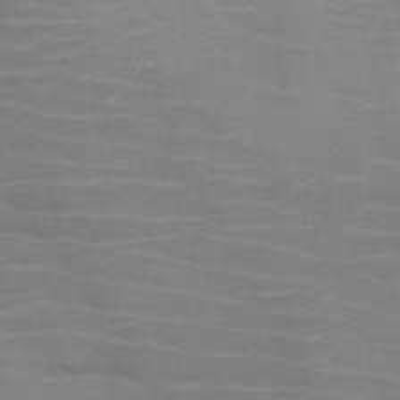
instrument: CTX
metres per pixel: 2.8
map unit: HNb
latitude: -46.7841
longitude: -46.2712
